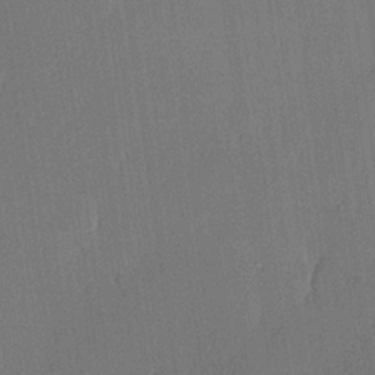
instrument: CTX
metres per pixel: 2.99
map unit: lHvf
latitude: 20.4979
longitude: 144.5385
